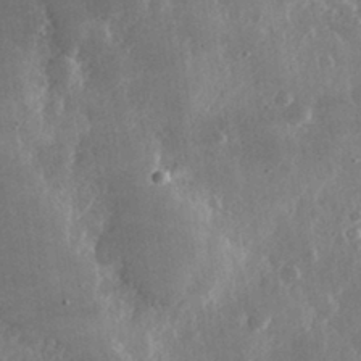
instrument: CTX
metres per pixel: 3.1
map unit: lHvf
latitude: 32.0633
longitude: -91.2726
